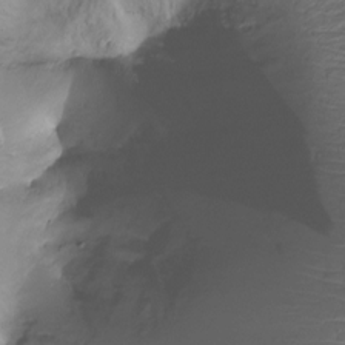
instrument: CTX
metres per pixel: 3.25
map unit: Ht
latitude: -18.5763
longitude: -44.8947
